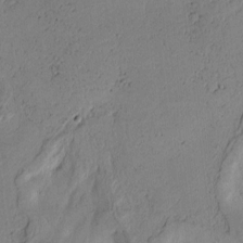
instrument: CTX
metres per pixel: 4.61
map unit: Htu
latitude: -2.8785
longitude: 169.7855
